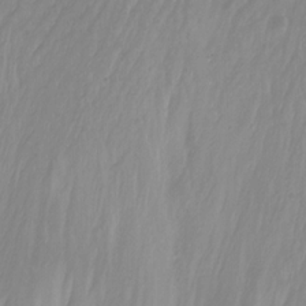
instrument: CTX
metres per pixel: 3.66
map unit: Nhu
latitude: -13.1053
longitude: -62.5168
